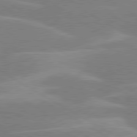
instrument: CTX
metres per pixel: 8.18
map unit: lApd
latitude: 80.2522
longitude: -123.4804
